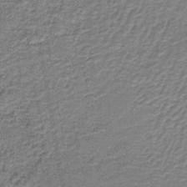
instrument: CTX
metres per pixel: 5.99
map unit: HNb
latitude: -38.9542
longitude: 51.0675
